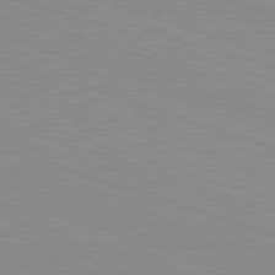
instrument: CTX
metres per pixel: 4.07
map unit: Hpe
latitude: -82.6707
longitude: 6.3117
